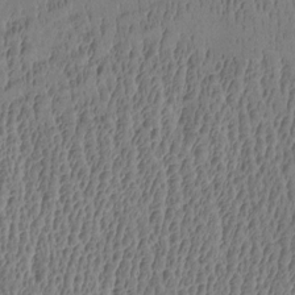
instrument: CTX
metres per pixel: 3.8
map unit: Htu
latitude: -4.5951
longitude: 176.2928
